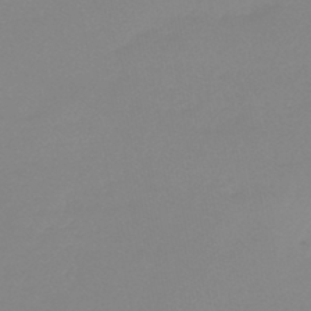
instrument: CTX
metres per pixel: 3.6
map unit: lHb
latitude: -44.0850
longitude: 63.4832
